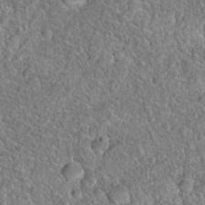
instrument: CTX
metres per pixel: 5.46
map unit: Hto
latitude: 18.8569
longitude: -42.9325
